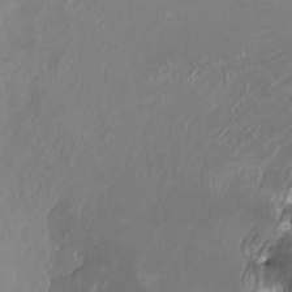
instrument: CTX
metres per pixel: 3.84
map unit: HNhu
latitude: -0.7653
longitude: -4.8380
